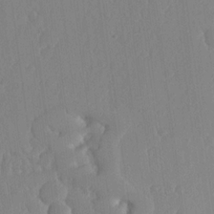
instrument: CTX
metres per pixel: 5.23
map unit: lHvf
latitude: 16.8191
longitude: -114.5545
